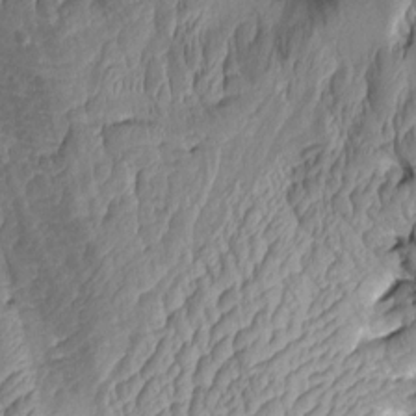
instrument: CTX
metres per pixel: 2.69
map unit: Aa
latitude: 7.1025
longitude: -128.7246
